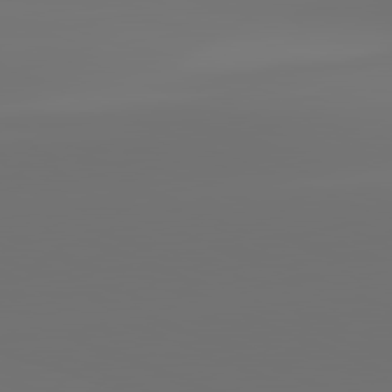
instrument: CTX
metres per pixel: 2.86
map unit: lApd
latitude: 81.9717
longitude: -152.8191
